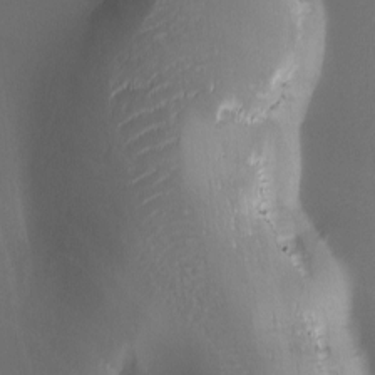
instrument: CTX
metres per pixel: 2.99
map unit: Ave
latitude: -6.2172
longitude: -120.7813
